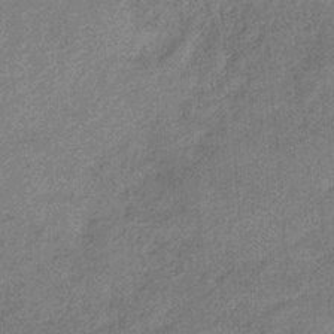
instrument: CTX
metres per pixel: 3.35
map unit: HNb
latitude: -31.3320
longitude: 60.8597
